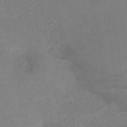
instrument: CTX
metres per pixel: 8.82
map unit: HNb
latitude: -36.8597
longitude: 57.8044
